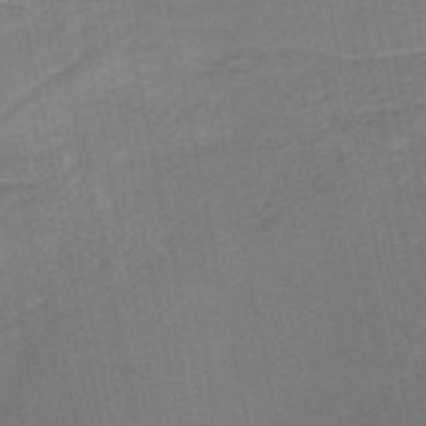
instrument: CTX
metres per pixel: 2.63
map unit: HNb
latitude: -51.0675
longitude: -47.4049
